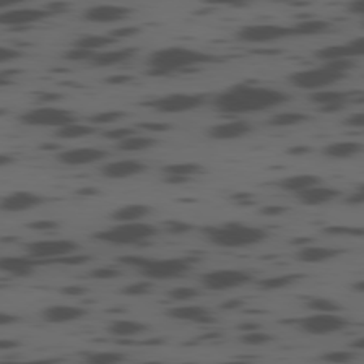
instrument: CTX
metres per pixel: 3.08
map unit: Ap
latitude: -79.5021
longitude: -63.0837
